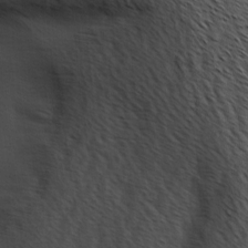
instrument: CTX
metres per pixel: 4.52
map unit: Hve
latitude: 2.3845
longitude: -124.1011
